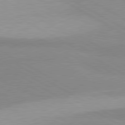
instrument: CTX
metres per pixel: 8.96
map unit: lApd
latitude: 80.4412
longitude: -179.7450
